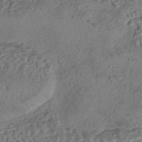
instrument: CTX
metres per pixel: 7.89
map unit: eHh
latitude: -43.1431
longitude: 121.3320
